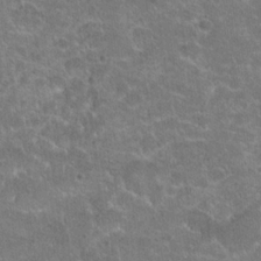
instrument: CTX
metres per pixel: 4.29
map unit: Hto
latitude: 20.9892
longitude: -43.2537
